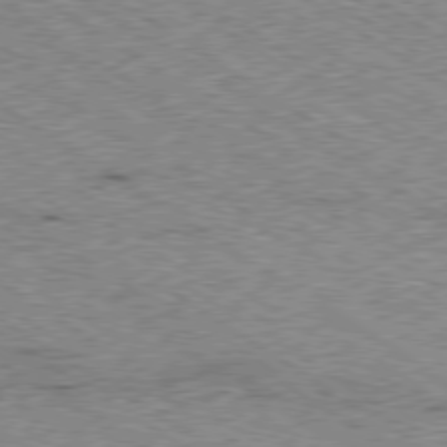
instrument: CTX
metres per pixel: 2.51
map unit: Ap
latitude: -80.0094
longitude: -51.8016
